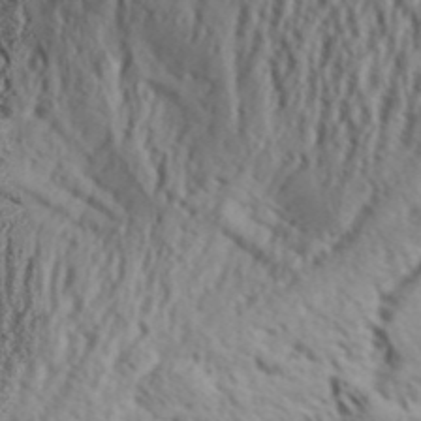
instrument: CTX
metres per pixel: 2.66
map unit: Aa
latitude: 31.4805
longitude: -136.4790
